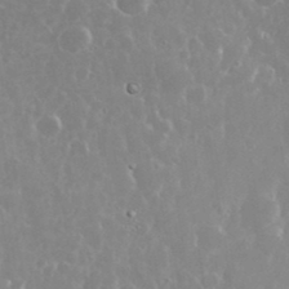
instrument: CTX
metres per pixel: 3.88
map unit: eHh
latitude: 35.7638
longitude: -58.6302
